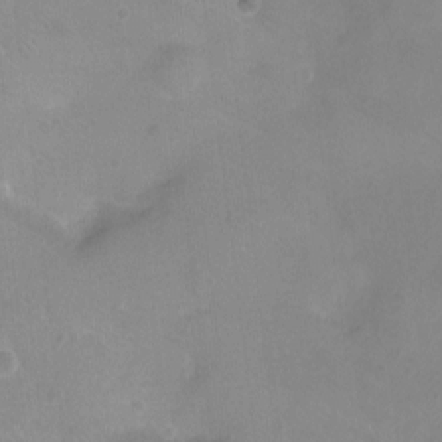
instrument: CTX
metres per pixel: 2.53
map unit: Nhu
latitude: -11.9367
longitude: -41.2159
